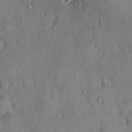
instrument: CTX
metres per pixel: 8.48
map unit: Hto
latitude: 11.4993
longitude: -60.0633
